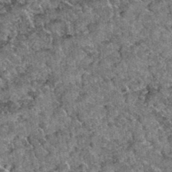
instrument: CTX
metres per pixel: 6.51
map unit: Hto
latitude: 34.7813
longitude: -52.3089
